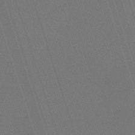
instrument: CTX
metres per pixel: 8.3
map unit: HNb
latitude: -55.9367
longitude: -44.6868
